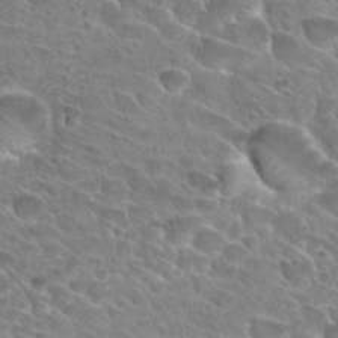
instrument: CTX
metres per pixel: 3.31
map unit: Hto
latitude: 27.8961
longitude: -39.4237
